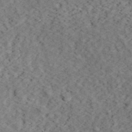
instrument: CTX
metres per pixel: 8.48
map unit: eHh
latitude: 37.6505
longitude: -79.6505
